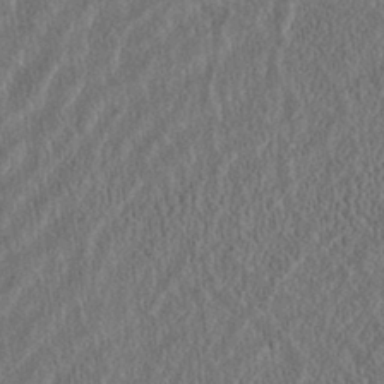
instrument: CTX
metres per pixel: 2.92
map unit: Htu
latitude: -2.2739
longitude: 167.5399
